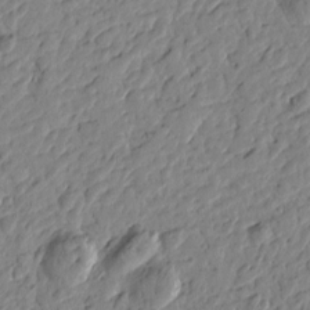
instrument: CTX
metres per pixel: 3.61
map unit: Htu
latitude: -1.2943
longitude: -178.5735
